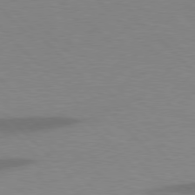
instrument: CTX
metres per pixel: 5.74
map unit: lApd
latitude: 77.5560
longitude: -59.5938
